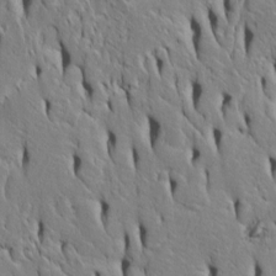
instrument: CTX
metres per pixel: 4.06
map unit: Htu
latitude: -4.7274
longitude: 151.7855
